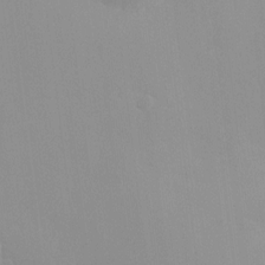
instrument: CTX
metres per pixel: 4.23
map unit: HNhu
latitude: 6.2900
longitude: 2.1227
